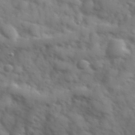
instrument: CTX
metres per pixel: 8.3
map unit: Hve
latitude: 32.1767
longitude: 150.8975
